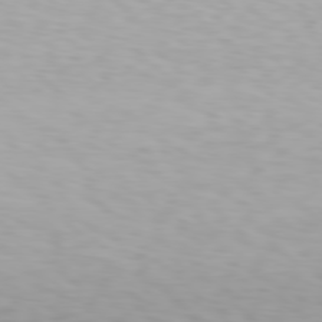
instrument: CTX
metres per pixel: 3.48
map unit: Hpe
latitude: 78.1767
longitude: -136.2523
